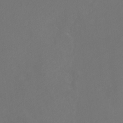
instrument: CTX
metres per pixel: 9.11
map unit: Htu
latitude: -7.1431
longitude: -33.4993
